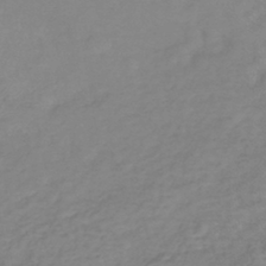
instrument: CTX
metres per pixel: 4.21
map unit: lHb
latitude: -40.4062
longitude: 72.4818
